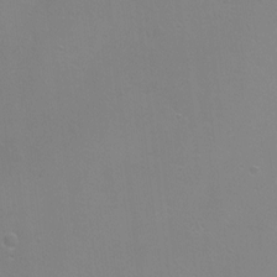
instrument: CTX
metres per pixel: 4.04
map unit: Ht
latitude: -6.3306
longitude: -28.6301
